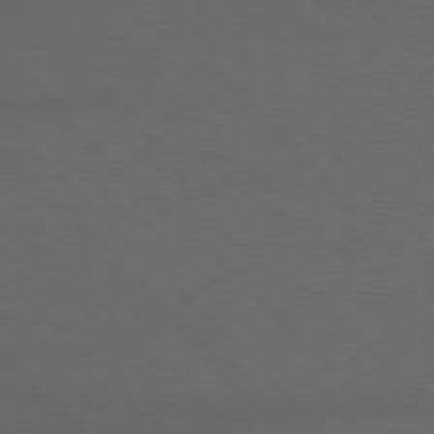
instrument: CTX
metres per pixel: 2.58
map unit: Hpe
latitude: 77.1592
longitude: -125.6693
